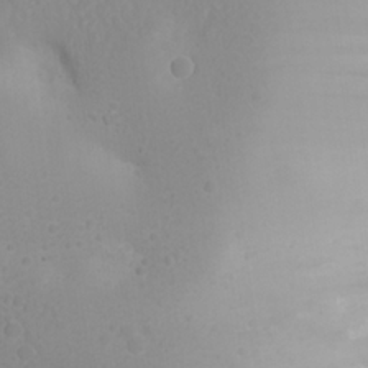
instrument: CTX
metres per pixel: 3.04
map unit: Aa
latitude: 23.5371
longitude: -145.0647
